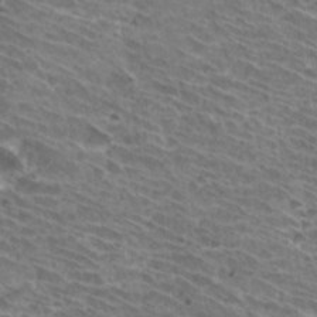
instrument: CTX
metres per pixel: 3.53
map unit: Hto
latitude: 32.5168
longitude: -42.1200
